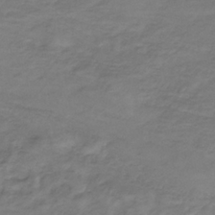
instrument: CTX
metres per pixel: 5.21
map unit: lHb
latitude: -33.7856
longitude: 66.3495
